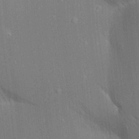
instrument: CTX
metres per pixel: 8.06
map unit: Aa
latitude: 17.7639
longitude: -149.2915
